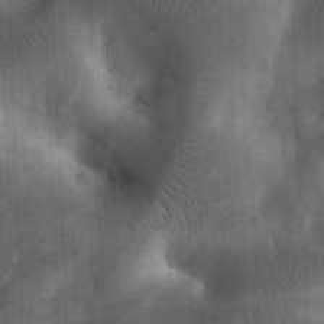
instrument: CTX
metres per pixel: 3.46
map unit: eHh
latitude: 25.7827
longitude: -65.3293
